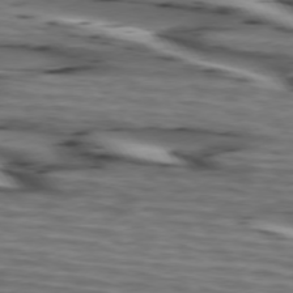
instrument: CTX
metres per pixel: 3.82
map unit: lApd
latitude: 74.5924
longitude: -71.6127
